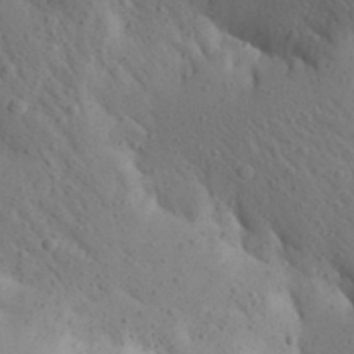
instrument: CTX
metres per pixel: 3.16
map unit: Aa
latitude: 26.0444
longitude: -149.1781
